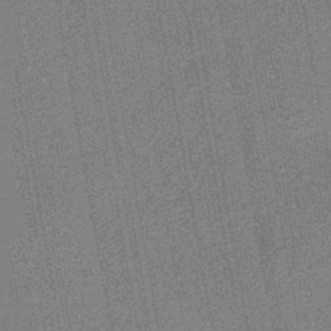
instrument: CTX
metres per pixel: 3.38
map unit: HNb
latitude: -44.9353
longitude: 53.6344
